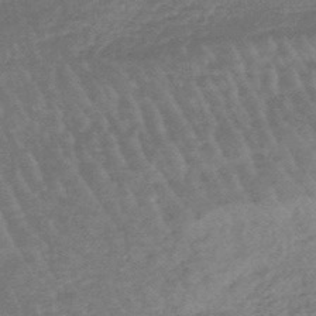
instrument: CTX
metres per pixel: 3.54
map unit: lHb
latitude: -44.9353
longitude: 79.6721
